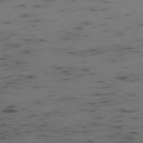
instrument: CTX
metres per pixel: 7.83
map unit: Ap
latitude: -77.9556
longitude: -74.6868
